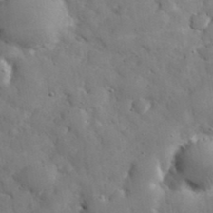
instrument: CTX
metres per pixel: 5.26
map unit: eHh
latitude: 38.0633
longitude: -67.6127
